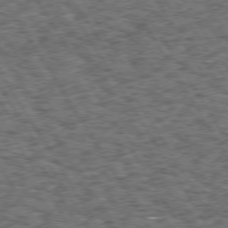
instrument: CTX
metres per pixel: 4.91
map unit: Hpe
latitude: 73.4427
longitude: -126.2712
